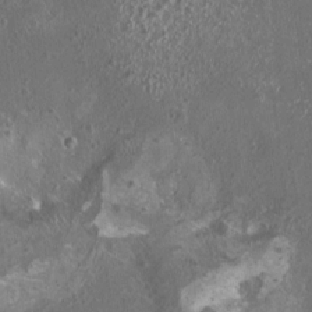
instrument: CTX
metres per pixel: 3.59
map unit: HNhu
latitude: 0.3467
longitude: 1.1620
